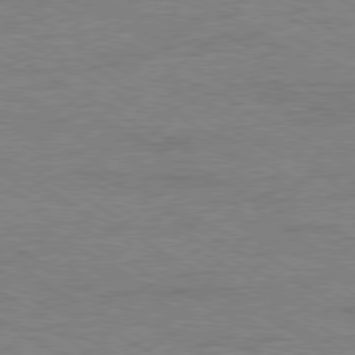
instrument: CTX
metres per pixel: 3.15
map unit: Ap
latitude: -80.1417
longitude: -86.5357
